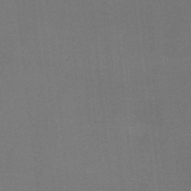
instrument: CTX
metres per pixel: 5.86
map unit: HNb
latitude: -44.5574
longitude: -43.6505
